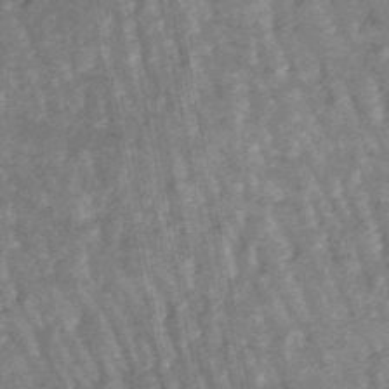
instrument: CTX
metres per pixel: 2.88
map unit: lHb
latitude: -47.7666
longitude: 78.6896
